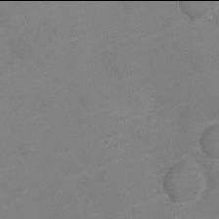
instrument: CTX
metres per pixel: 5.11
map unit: Ht
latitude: -6.0094
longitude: -20.9892
